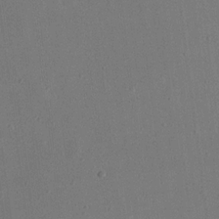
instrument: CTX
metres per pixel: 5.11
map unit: eHh
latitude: 18.4790
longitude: -70.3089
